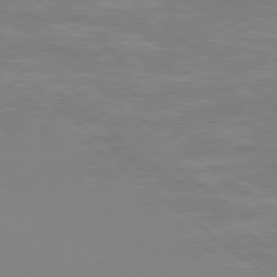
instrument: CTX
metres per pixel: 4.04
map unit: Hpe
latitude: 78.2145
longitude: -126.7246
